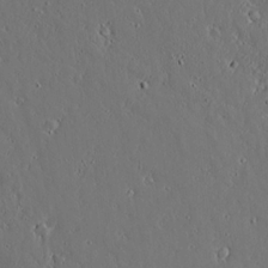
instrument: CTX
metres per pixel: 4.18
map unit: lAvf
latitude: 16.8191
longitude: -126.7246
